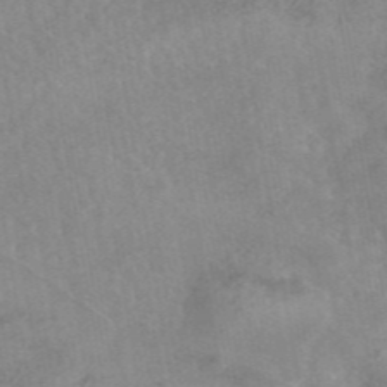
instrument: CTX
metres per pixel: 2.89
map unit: eAb
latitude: 45.0269
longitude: 122.4062
